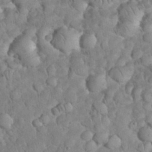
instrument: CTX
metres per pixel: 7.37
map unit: eHh
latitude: 33.2726
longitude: -64.9136
